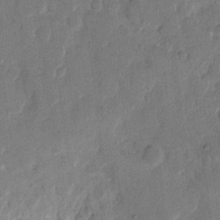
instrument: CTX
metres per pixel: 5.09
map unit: eHh
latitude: 9.3860
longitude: -65.2726
